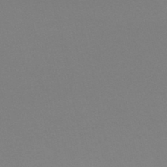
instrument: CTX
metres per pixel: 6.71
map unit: lHb
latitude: -45.3321
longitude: 67.1431
